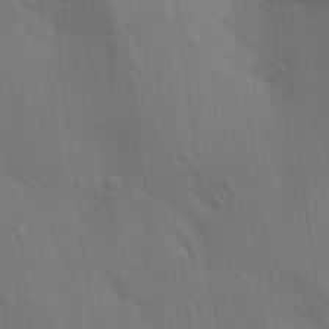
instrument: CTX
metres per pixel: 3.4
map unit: Aa
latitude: 14.8947
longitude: -147.5938
